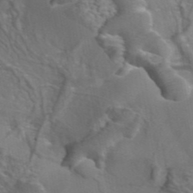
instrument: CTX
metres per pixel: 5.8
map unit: ANa
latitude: 44.9136
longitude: 30.3306
